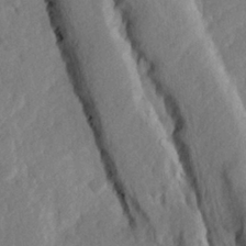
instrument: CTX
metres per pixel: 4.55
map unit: Hve
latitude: 24.3278
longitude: 144.0472
